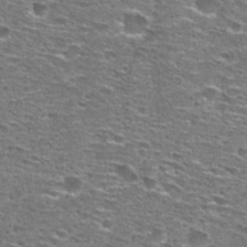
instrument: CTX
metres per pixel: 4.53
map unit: Hto
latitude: 27.6127
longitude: -47.5938
